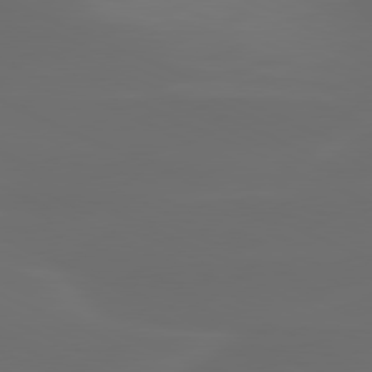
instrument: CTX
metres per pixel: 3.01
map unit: lApd
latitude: 80.0822
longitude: -117.8961
